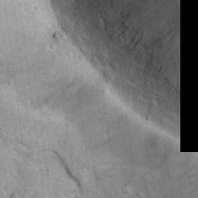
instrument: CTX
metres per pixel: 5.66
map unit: Hto
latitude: 19.4993
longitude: -50.6868
